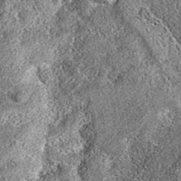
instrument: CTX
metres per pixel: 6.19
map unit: eAb
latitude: 36.7246
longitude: 106.6518
